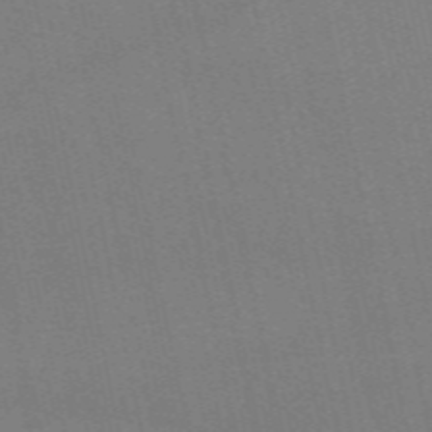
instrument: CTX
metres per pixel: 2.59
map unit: eAb
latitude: 51.4426
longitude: 108.5952
